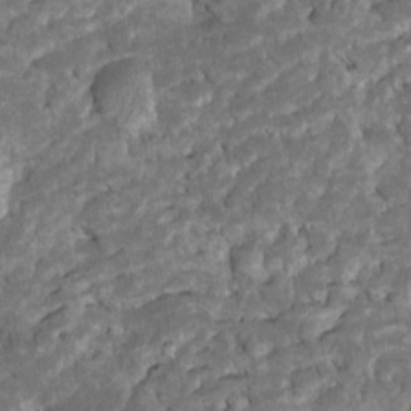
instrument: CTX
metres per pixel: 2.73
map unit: Htu
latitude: -7.3698
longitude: 145.5966
